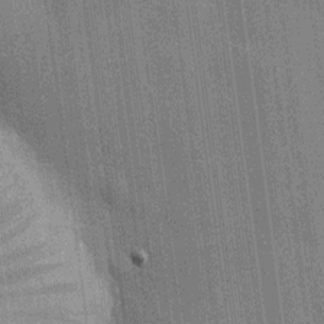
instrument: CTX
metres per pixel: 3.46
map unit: HNhu
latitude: 14.6869
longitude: 12.4818
